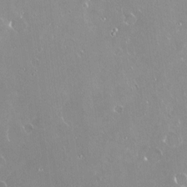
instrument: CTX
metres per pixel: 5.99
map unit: Nve
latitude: -18.0661
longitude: -59.8394
